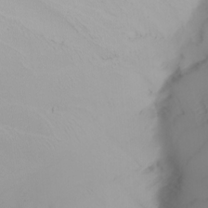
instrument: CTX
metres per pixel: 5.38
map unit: Nhu
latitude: -5.8044
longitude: -91.3482
